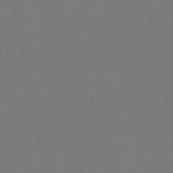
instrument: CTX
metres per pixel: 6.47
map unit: HNb
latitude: -54.6519
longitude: -35.4804
